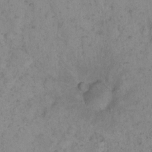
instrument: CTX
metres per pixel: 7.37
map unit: eHh
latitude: 16.0633
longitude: -63.6694
